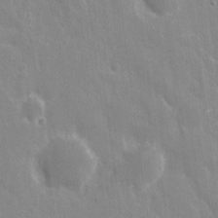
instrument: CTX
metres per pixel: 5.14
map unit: eHh
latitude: 8.4223
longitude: -69.7828
